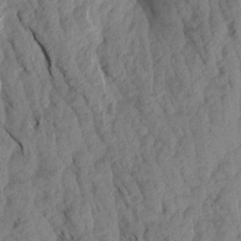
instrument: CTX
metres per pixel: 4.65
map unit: Aa
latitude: 18.7624
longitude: -146.5168
